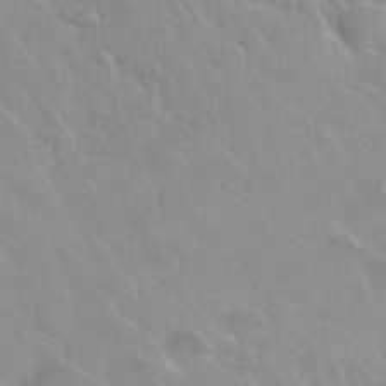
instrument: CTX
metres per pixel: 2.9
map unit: Nhu
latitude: 30.0633
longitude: -55.5749
